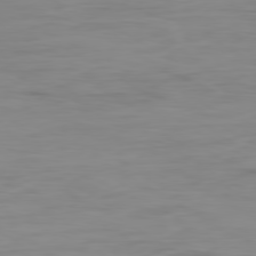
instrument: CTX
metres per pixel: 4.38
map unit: Ap
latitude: -79.5021
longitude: -77.4426
